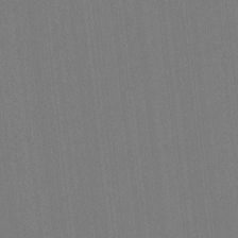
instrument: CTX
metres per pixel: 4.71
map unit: lHvf
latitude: -11.7289
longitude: -103.5749
